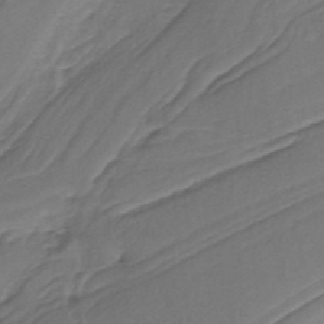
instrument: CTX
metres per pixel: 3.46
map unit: lHb
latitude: -37.2753
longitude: 59.1053
